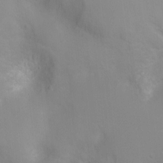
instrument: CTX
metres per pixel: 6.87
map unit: Ht
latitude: -7.2187
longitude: -23.9339
